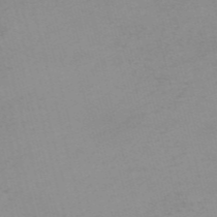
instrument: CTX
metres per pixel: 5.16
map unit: HNb
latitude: -56.6329
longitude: -43.3293
